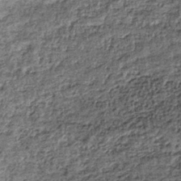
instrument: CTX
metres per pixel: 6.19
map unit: lHb
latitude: -38.9541
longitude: 65.5210
